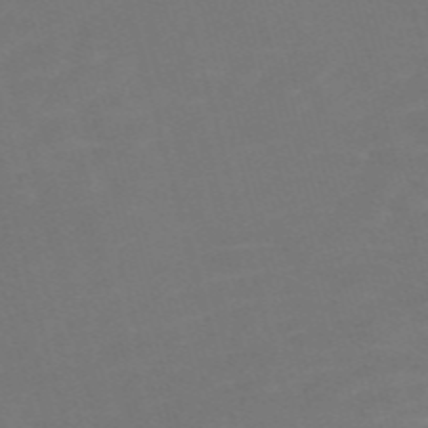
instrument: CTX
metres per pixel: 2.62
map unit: Nve
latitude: -58.8974
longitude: 58.1794
